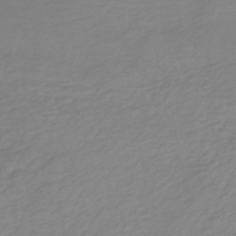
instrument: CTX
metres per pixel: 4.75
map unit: lHb
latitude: -41.8800
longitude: 71.2376
